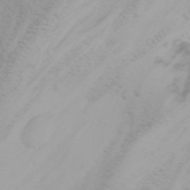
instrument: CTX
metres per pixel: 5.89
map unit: Aa
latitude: -3.3698
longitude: -71.1214
